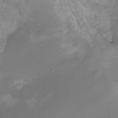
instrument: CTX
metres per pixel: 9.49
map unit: Ht
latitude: -15.4644
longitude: -49.4615
